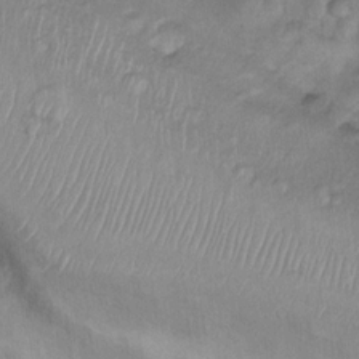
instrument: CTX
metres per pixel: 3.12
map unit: Nhu
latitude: 13.8395
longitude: -28.9513
